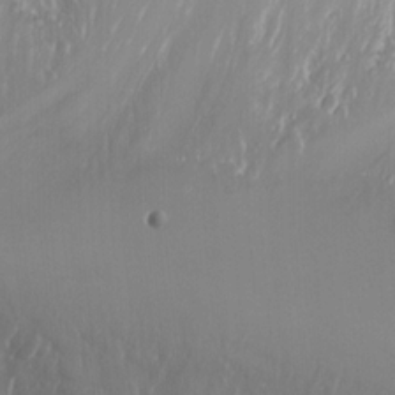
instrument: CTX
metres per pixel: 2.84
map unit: Nhu
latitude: -4.9163
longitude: -87.8205
